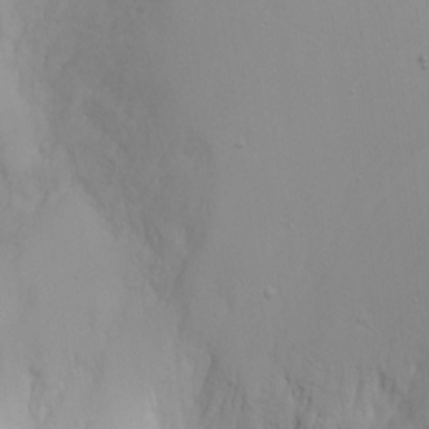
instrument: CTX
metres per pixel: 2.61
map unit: Htu
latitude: -4.0472
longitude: -88.2334
